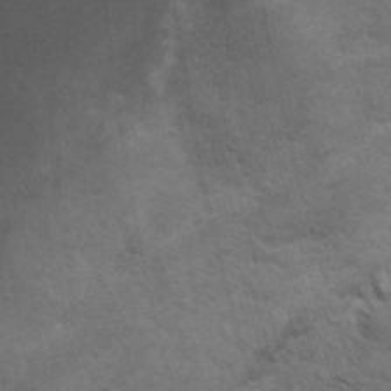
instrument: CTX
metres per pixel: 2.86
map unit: Ht
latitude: 0.4790
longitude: -32.4979
